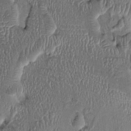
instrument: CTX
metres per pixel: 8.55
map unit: Ht
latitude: -1.6344
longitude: -14.1578
